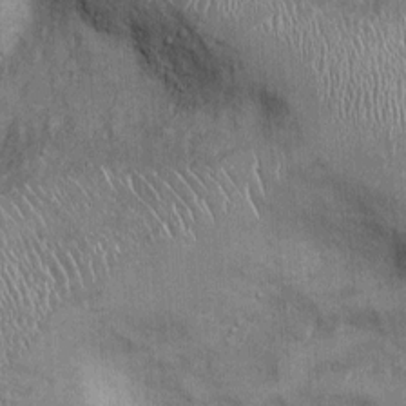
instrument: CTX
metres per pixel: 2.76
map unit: Ht
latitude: -0.6330
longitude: -13.4427
